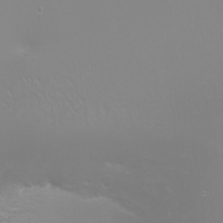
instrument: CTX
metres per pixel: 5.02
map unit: eHh
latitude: -6.9163
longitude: -79.1214
